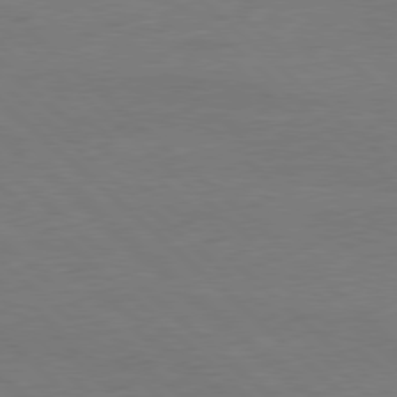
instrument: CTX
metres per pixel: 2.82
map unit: Ap
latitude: -80.1417
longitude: -54.9703
